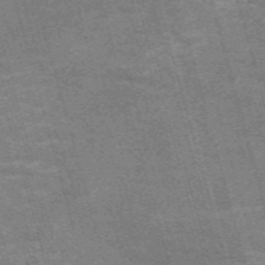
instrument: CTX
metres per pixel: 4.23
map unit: Nve
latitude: -58.9730
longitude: 63.9745
